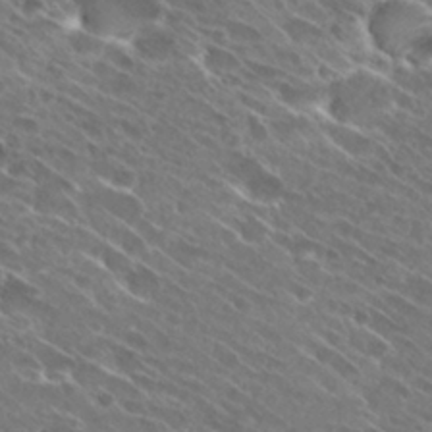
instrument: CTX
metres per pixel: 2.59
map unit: Hto
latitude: 29.1592
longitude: -43.9150
